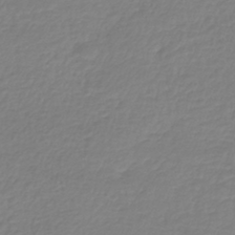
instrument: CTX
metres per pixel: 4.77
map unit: lHb
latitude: -41.6722
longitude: 69.1998
